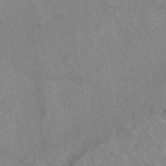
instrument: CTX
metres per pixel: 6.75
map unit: eAb
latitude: 48.0255
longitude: 110.9730
